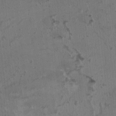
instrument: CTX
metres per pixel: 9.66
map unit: HNhu
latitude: 4.3656
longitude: -3.5182
